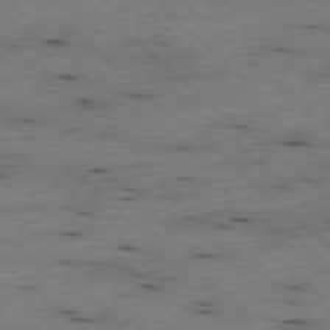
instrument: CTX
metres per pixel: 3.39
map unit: Ap
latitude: -77.5399
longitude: -89.7261
